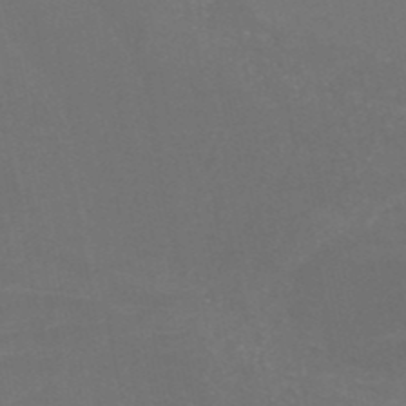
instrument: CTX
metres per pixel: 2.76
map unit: HNb
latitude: -50.1228
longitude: -45.8205
